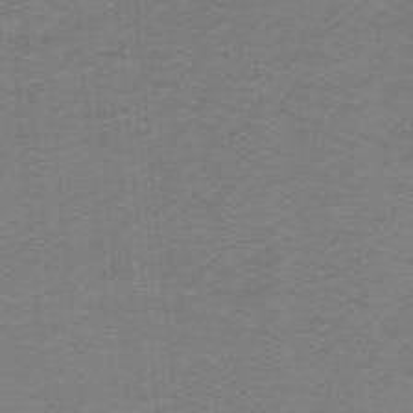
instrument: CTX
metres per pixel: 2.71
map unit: lHb
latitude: -41.4454
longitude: 54.2362
